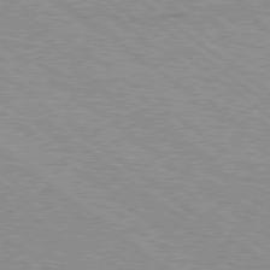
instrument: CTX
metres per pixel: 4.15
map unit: Hpe
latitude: 78.5168
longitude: -168.1578
